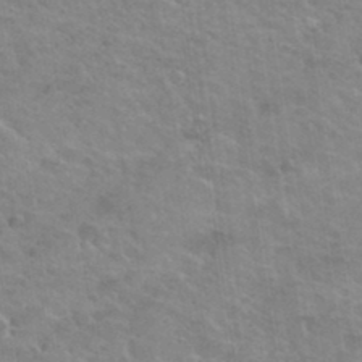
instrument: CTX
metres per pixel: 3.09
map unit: Hto
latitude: 35.3292
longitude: -50.5923
